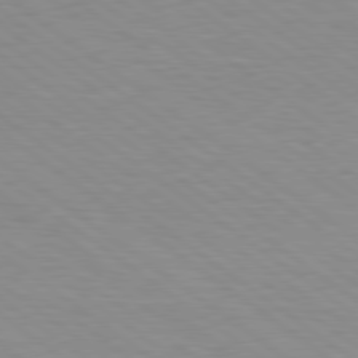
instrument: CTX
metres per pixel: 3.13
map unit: Hpe
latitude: 78.9892
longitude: -122.2522
